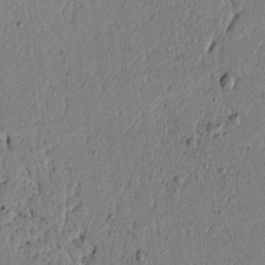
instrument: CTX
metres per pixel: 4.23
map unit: lAvf
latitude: 5.3104
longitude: 165.2754
